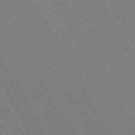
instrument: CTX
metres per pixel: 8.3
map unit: Hpe
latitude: -72.4251
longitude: 11.4643
